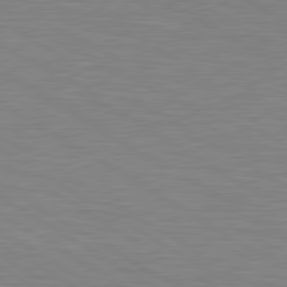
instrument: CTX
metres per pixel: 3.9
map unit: lApd
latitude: 80.2333
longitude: 126.1038
